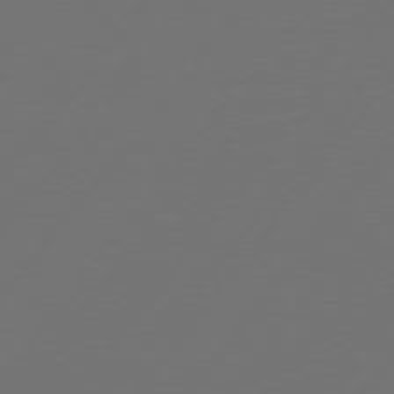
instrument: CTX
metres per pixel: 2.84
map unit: Hpe
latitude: 75.2915
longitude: -129.5371
